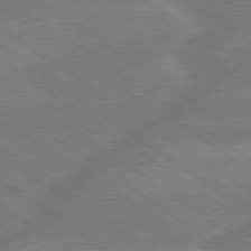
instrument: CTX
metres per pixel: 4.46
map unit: lApd
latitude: 79.6127
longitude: -142.1011
